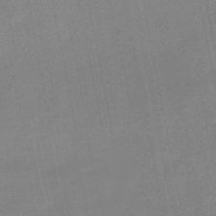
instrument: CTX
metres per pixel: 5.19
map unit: lHb
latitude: -49.6344
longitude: 80.2362
